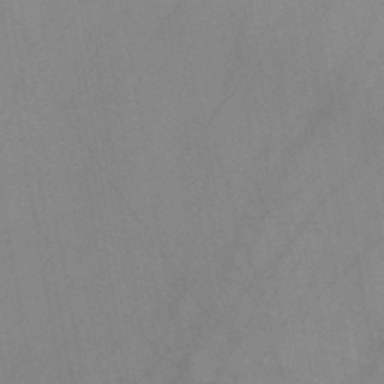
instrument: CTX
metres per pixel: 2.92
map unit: HNb
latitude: -44.6141
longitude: -40.9702
